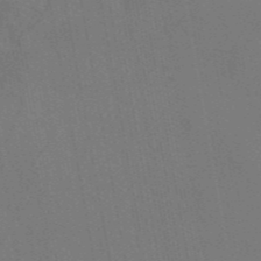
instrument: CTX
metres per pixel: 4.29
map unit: ANa
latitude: 43.9528
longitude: 29.6911
